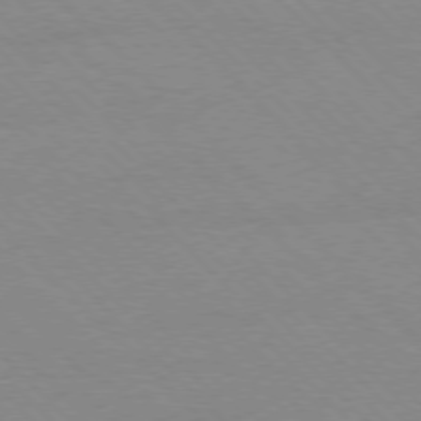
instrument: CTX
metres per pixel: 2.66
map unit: Ap
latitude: -77.8044
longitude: -87.6316
